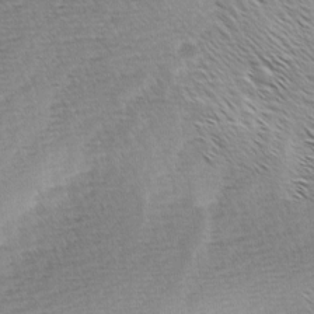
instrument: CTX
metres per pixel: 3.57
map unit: Ave
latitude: 0.7057
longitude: -115.0269
